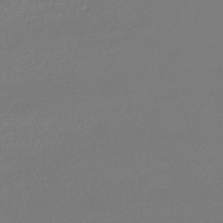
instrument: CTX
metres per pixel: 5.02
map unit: lHb
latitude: -46.5384
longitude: 75.8612
